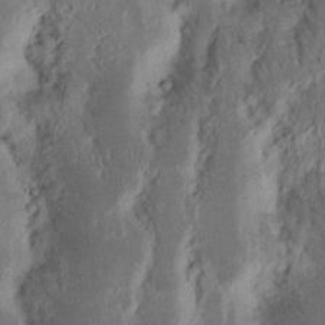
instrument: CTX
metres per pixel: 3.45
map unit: Nhu
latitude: 16.2712
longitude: -74.2145
